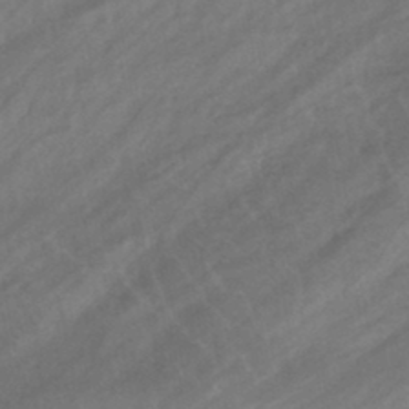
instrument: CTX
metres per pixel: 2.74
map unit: eHb
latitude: -43.2375
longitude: 85.5777
